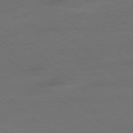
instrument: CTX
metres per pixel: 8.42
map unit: Ap
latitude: -78.7085
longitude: -56.8002
